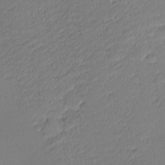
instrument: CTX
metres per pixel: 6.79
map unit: Nhu
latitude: 2.9136
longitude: -75.7639
